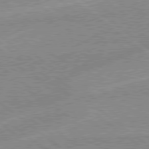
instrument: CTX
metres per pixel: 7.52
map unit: Hpe
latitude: 78.8569
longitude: -144.2711
